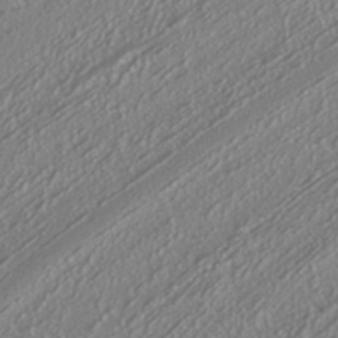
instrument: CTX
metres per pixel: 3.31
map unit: HNhu
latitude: -41.0675
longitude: 108.0094
